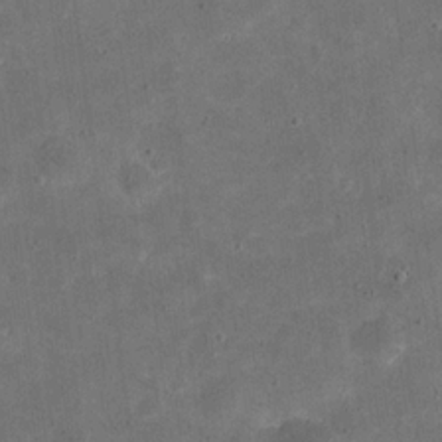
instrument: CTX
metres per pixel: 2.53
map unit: eHh
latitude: 20.2712
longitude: -65.1781
